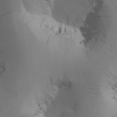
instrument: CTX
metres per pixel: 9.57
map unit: Htu
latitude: 0.0444
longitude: 172.1417
